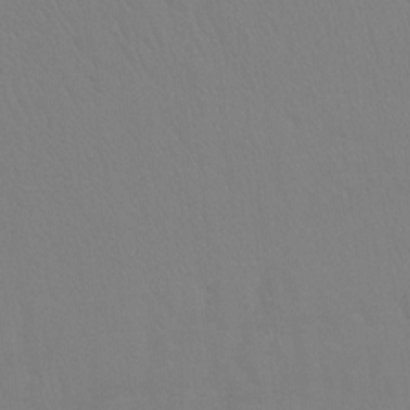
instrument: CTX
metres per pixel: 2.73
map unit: Ht
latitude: -9.1053
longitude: -34.0255
